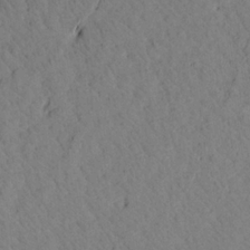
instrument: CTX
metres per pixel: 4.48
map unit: Aa
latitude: 20.1767
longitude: -141.2725
